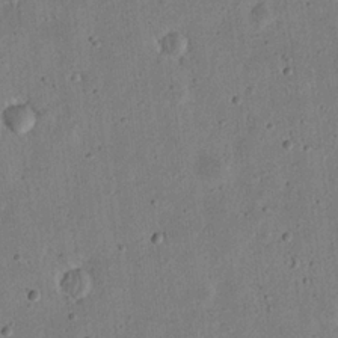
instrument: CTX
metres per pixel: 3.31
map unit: eHh
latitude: 21.8206
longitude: -69.3671
